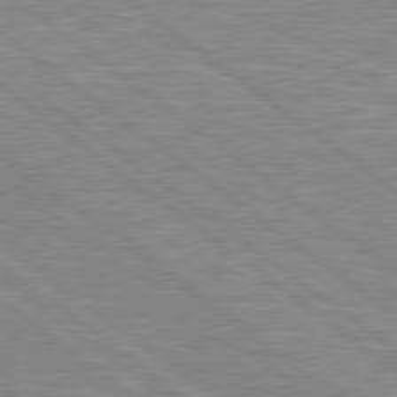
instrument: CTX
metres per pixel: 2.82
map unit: Hpe
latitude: 79.2915
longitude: -121.1215
